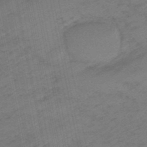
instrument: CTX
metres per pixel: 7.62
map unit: eHb
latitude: -48.0661
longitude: 86.5196
